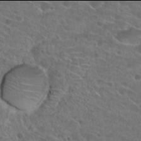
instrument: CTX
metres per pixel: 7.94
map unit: Hto
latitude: 21.9906
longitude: -41.0647
